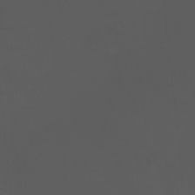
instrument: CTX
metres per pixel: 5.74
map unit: Htu
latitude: -11.5210
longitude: -74.3656
